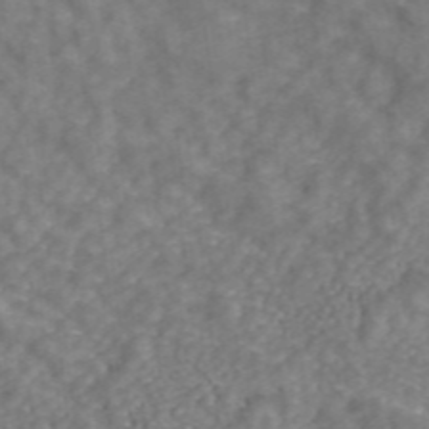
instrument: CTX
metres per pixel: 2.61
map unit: ANa
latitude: 43.5938
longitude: 26.1605
